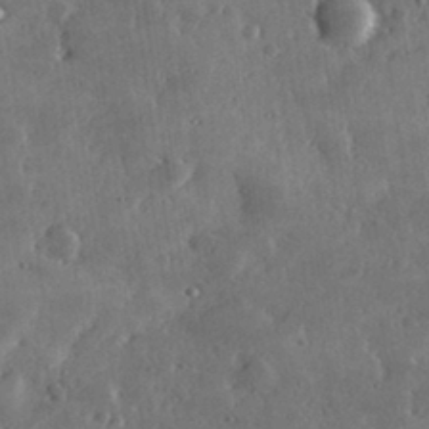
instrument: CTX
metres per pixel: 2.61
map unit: lHvf
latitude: 33.1592
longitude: -90.3089
